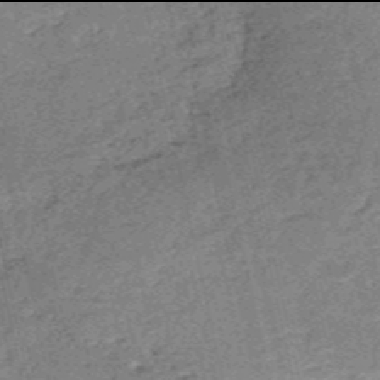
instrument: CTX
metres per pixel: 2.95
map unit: HNb
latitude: -54.0094
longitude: -40.5356
